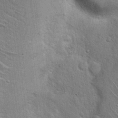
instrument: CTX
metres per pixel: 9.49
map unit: Hto
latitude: 18.2900
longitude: -51.9528
